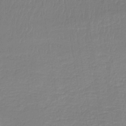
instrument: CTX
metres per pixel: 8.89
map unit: HNb
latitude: -37.0675
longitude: 57.7288
